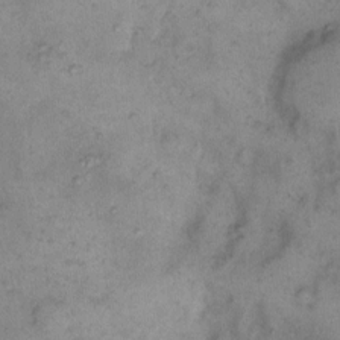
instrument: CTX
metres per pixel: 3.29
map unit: eHh
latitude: 10.7435
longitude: -62.5357
